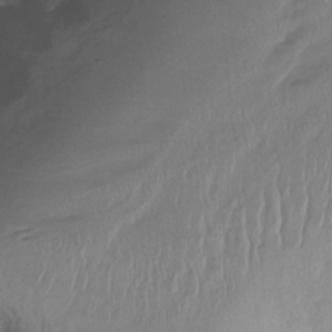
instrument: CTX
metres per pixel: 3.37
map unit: Ht
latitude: -15.1998
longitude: -45.0458
